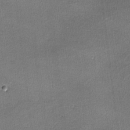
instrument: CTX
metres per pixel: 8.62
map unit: lHvf
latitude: -11.4643
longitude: -100.6302
